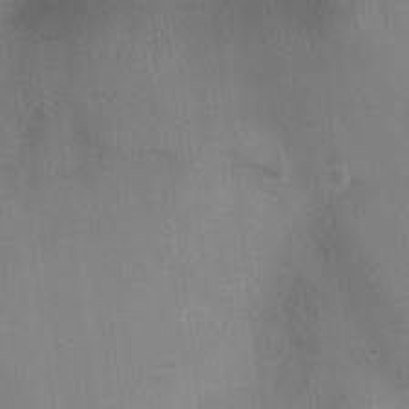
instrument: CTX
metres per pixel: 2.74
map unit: Ht
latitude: -4.2928
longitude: -16.9514
